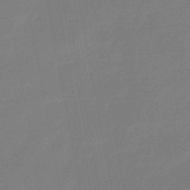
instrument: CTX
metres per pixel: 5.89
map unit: eHb
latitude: -46.8786
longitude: 80.1228
